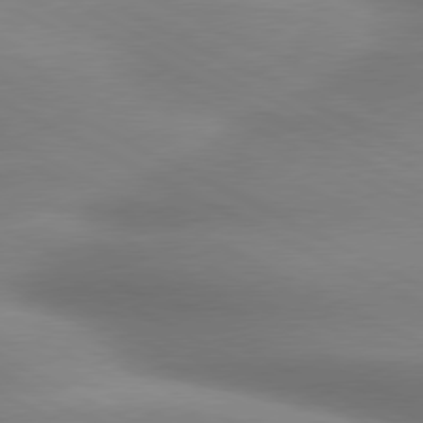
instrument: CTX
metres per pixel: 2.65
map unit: lApd
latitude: 79.6316
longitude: -120.0822
